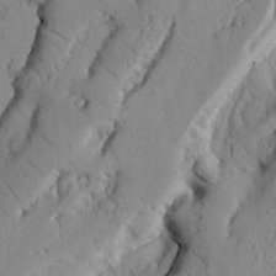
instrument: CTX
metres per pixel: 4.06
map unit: Nhu
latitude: 21.3671
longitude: -76.2522
